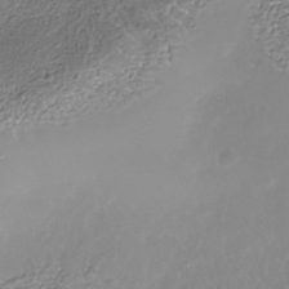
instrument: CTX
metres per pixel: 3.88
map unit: Nhe
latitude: -38.0472
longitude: -87.9528
